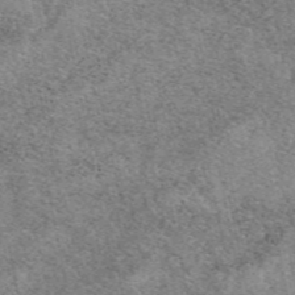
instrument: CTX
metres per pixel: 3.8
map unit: eAb
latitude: 49.5182
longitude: 114.3495
